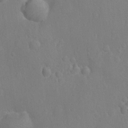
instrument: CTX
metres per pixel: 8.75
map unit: Nhu
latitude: -14.3684
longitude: -25.4615
